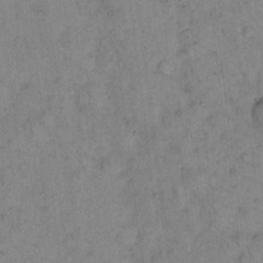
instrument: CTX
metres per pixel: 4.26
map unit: eHh
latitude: 15.2915
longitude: -64.9892
